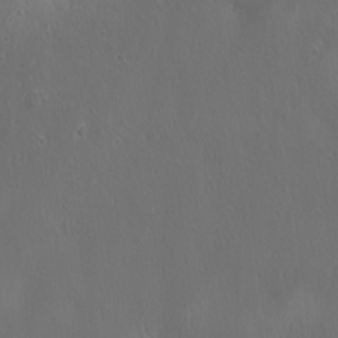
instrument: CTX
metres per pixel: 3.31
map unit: Ave
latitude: 22.4601
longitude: -136.7435
